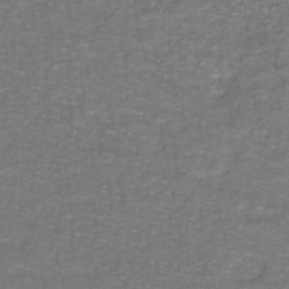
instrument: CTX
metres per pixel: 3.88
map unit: lHb
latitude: -42.1794
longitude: 55.8423
